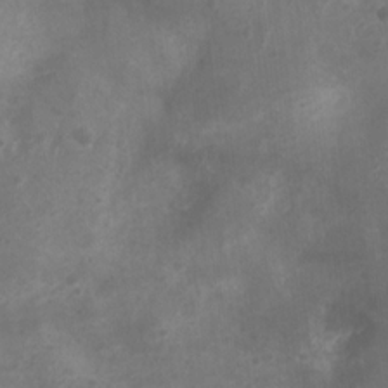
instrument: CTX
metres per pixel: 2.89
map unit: Nhu
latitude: 6.2711
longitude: -18.0633
